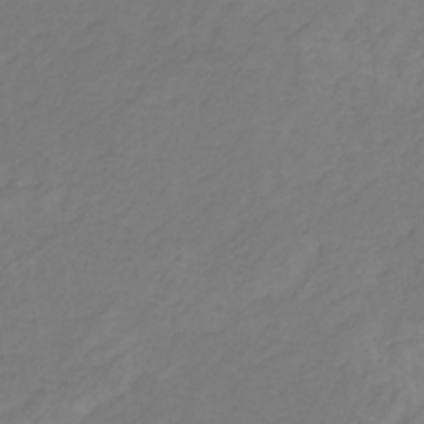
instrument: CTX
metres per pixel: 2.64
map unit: eHb
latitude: -30.6707
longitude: 64.6330
